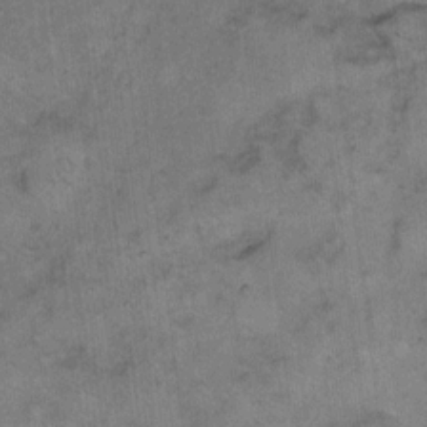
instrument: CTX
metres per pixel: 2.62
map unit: eHh
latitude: 9.7072
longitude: -63.4049
